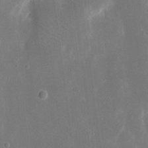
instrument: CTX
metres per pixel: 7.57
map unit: eHh
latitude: 18.0255
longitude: -70.4034
